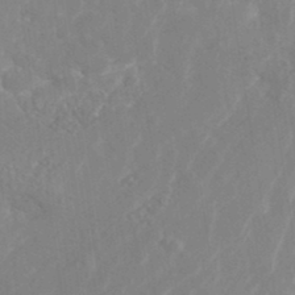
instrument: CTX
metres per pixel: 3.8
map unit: Nhe
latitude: -41.8611
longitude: -110.9892
